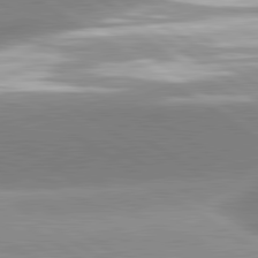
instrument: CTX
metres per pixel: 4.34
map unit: lApd
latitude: 81.5182
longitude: -158.0633
